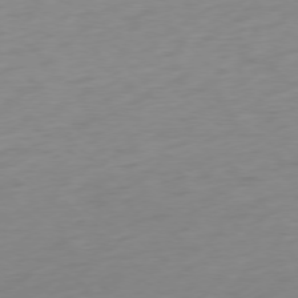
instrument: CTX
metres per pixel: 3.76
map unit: Ap
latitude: -77.1620
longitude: -77.8772
